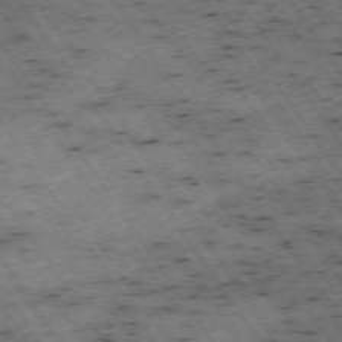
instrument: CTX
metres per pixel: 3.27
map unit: Hpe
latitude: -73.9367
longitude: 3.8044
